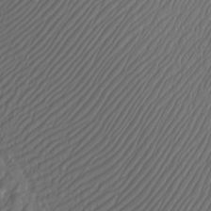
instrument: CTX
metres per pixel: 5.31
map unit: Htu
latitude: -7.1998
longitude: -68.7813
